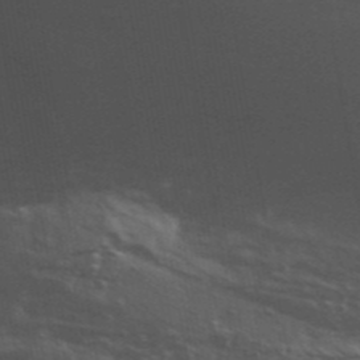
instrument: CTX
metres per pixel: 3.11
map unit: ANa
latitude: 41.9150
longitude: 50.3495
